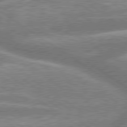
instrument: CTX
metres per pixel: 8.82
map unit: lApd
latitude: 79.5560
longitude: -159.6883
